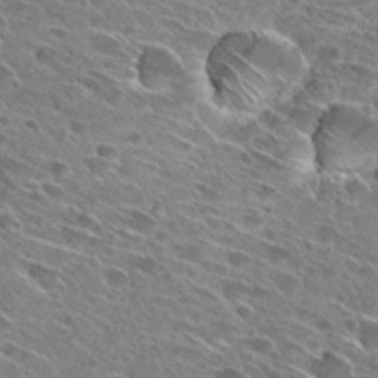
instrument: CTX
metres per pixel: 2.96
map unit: Hto
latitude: 27.3482
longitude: -43.6505
